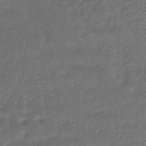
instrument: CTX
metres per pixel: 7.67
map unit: HNhu
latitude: -42.8785
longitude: 102.4251
